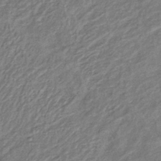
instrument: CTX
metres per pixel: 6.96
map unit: eHb
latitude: -38.1417
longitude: 76.3873
